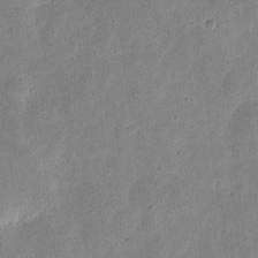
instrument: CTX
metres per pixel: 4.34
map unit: eHh
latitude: 8.2901
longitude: -72.1956
